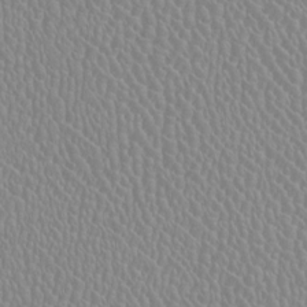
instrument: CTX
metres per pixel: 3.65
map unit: HNhu
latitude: -1.9745
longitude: -0.5545
